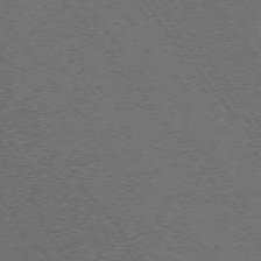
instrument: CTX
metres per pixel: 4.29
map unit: Ap
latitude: -75.8045
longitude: -75.2726
